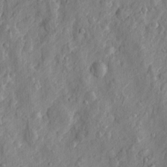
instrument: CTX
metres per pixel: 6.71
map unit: Htu
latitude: -3.8044
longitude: 158.1605
